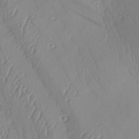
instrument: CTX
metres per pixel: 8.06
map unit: lAa
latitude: -7.9178
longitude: -129.3104
